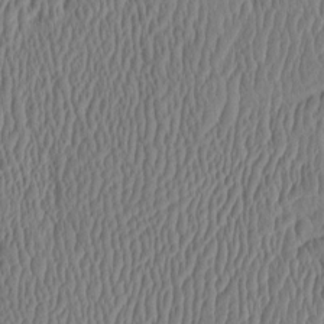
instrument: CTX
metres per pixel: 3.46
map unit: eHh
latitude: -3.9745
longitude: 15.5022
